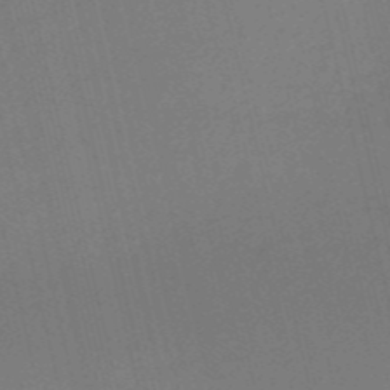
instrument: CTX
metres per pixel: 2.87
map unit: HNb
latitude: -54.8030
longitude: -39.7450
